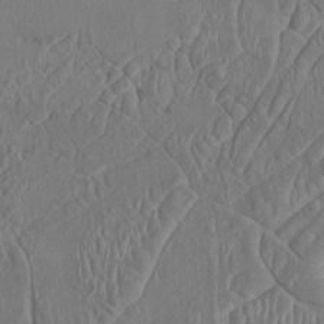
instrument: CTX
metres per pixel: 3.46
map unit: HNhu
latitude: 3.8016
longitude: -6.4034
